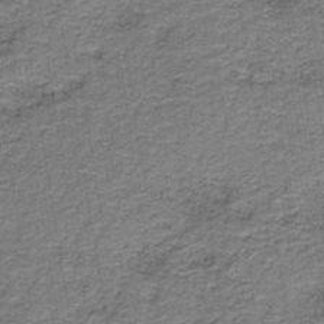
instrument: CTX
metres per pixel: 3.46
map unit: HNb
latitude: -39.2754
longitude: 50.4818
